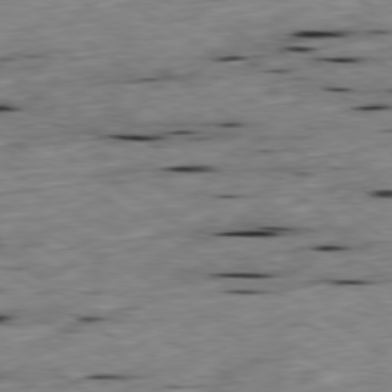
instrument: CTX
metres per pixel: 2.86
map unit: Ap
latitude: -79.9556
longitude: -91.0458
